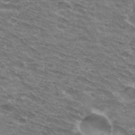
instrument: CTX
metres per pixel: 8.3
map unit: Hto
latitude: 32.6302
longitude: -42.4790
